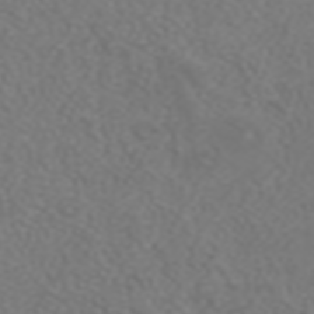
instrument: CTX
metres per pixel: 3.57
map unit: ANa
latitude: 42.1389
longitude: 34.4629
